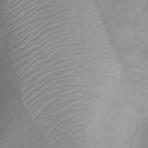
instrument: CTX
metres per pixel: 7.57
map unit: Htu
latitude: 3.4993
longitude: -21.6694
